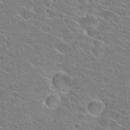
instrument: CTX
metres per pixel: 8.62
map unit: Hto
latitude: 24.8191
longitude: -44.8002
